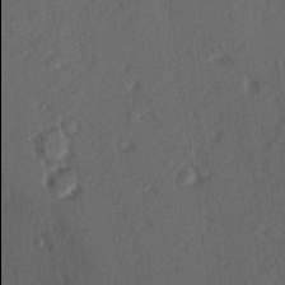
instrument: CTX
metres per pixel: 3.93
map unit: Hve
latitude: 14.2334
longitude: -89.9906
